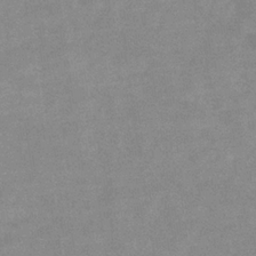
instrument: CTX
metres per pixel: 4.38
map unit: eHb
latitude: -32.5574
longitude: 68.0661
